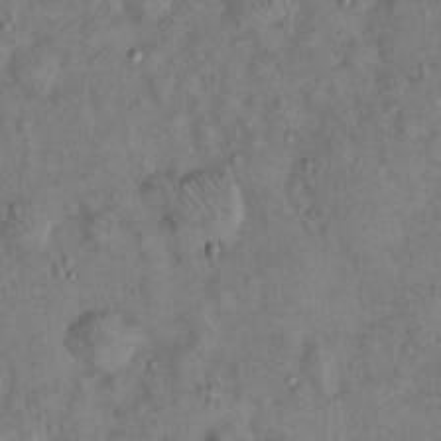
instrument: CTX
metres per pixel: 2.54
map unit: Hto
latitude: 14.0255
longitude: -59.1970
